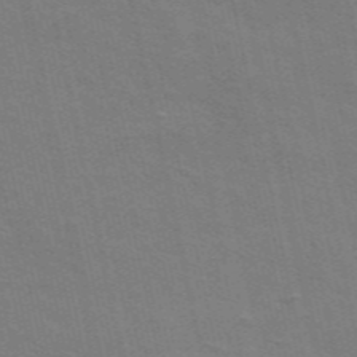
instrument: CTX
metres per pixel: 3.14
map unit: ANa
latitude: 49.6694
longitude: -75.5371
